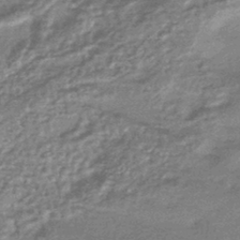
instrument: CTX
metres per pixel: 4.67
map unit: HNhu
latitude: -43.0297
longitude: 92.9542
